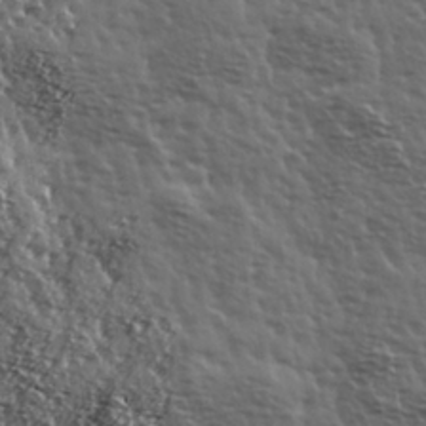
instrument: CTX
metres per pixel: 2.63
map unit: Hve
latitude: 31.9339
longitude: 150.1228
